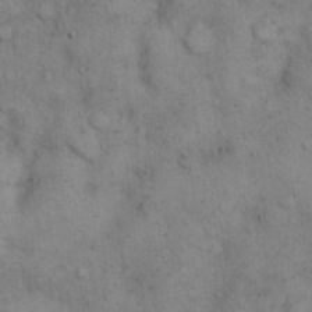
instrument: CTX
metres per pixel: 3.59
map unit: eHh
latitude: 14.7813
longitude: -63.8206
